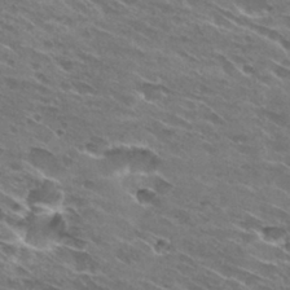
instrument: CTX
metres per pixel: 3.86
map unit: Hto
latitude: 28.9513
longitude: -43.6127
